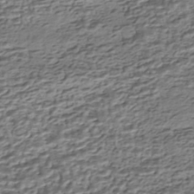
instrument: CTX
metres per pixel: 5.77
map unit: HNhu
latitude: -43.5399
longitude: 105.8611
